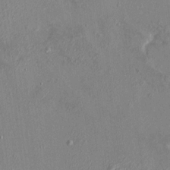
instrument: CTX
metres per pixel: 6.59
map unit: HNhu
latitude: 7.6505
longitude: 2.6896
